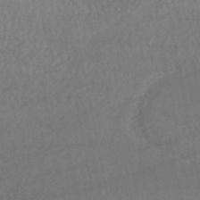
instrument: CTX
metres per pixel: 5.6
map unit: HNhu
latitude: -48.8030
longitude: 102.3306
